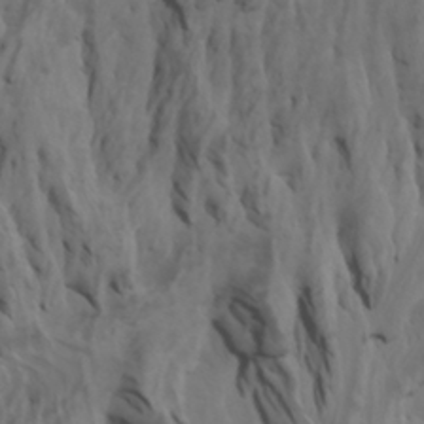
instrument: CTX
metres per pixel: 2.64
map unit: Htu
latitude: -3.7099
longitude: -73.1404
